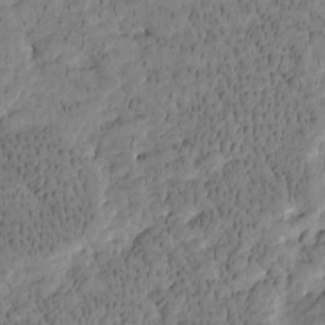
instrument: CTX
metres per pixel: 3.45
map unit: Htu
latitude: -3.7477
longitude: 175.5777
